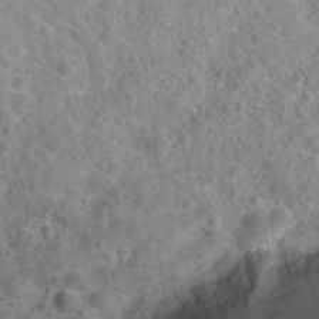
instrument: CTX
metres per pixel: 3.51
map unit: Hto
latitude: 32.6679
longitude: -51.2914
